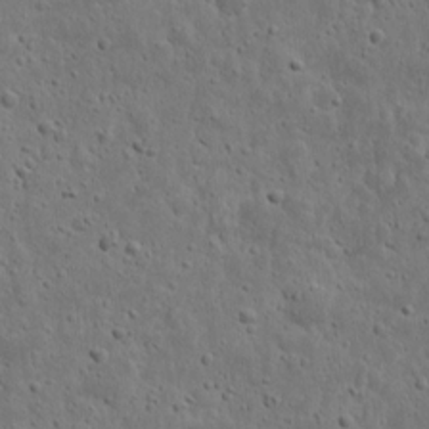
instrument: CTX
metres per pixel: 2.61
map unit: eHh
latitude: 10.6491
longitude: -73.2159
